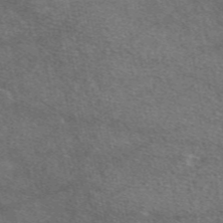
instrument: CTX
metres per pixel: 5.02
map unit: eAb
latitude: 48.7246
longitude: 114.0472
